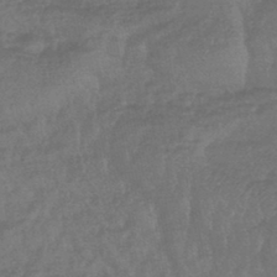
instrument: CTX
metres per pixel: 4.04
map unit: lHb
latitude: -43.9178
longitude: 81.0865
